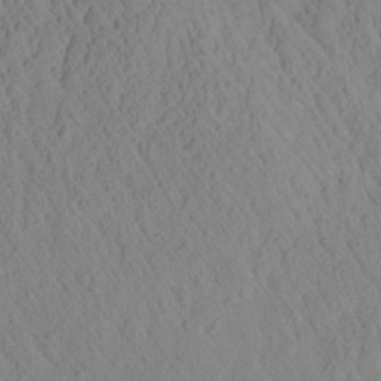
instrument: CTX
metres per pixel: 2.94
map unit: Aa
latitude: 26.8002
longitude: -141.7449
